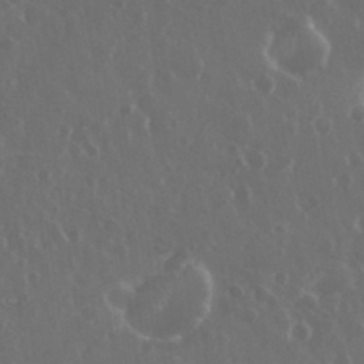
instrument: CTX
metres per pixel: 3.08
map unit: eHh
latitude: 33.6883
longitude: -59.0270
